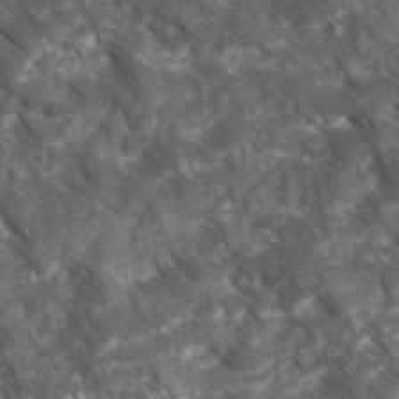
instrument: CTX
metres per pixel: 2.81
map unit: Ave
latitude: 16.9892
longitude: -131.1781
